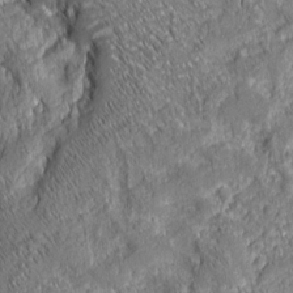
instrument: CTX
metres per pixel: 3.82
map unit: eHh
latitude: 6.7435
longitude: -76.3089
